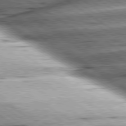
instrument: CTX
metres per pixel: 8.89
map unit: lApd
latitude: 79.7639
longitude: -155.5938
